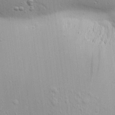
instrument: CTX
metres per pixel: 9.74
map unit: Aa
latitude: 18.4601
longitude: -141.6127
